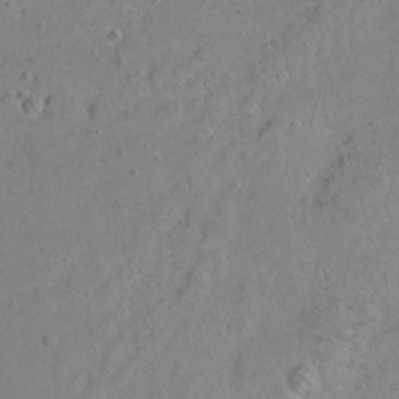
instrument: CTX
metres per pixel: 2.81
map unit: Ht
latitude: -6.4440
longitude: -36.4223
